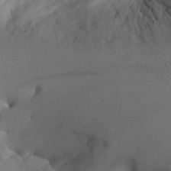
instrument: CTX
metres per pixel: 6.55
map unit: Aa
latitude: 26.1011
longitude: -132.5924
